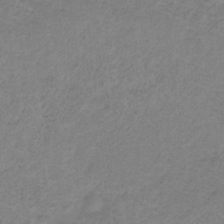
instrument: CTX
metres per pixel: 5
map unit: HNb
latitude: -32.7086
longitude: 58.8219
